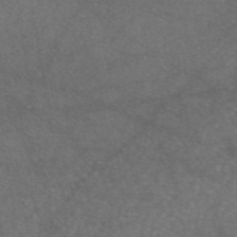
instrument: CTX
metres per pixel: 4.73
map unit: eAb
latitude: 47.0837
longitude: 111.0675
